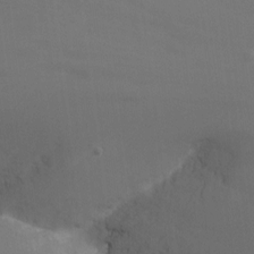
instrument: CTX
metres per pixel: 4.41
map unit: Nhu
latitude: -8.9542
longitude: -79.9717
